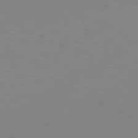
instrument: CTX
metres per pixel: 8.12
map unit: Hpe
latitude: 78.2712
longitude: -128.0822
